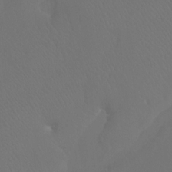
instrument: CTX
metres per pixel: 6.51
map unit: Htu
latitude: -7.5588
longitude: -33.4804
